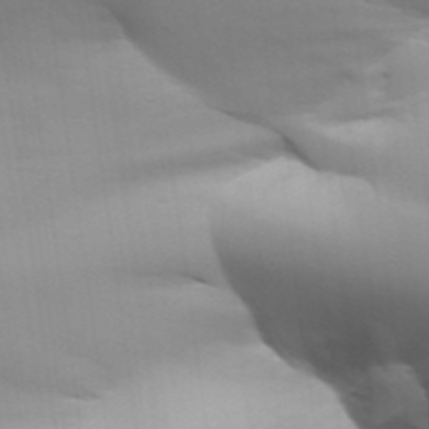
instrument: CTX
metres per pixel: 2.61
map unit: Aa
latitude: 31.6883
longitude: -141.1214
